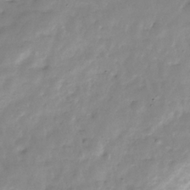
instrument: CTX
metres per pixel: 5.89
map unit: Hve
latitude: -31.0486
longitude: 91.6533
